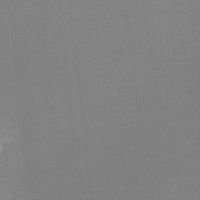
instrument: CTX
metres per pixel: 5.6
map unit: HNhu
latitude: 7.8205
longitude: 9.1809
